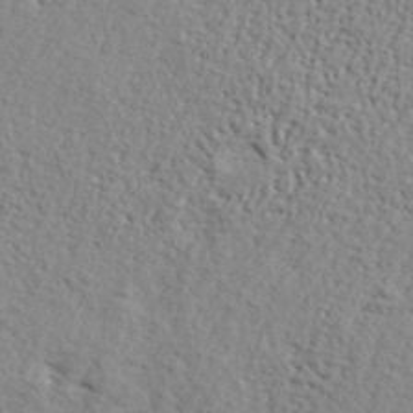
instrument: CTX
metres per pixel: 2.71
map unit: lHvf
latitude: 42.3278
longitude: -87.1403
